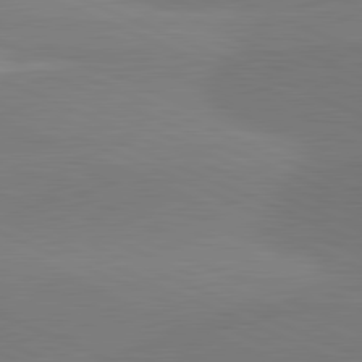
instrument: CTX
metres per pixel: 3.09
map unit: lApd
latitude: 81.8583
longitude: -155.2537
